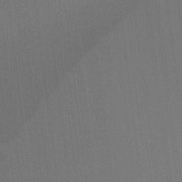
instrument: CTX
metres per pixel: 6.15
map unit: Ht
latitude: -9.0675
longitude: -38.9325
